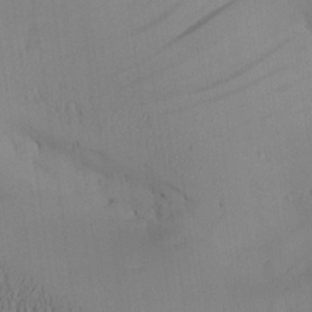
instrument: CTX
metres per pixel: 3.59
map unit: Aa
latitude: 27.0459
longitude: -132.4979
